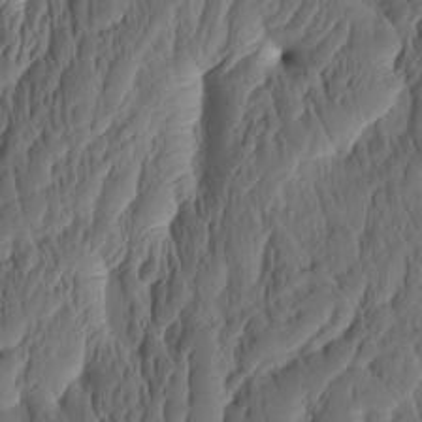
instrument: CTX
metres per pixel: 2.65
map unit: eHh
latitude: -2.1038
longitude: 14.9353
